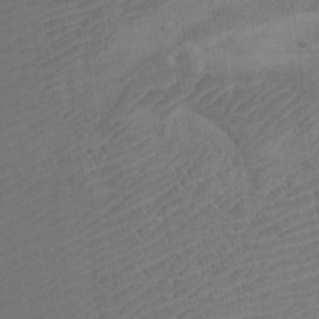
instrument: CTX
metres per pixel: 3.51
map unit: Htu
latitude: -7.7288
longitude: -66.7057
